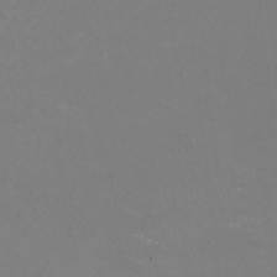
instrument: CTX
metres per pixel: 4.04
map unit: HNhu
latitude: -0.0850
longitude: -2.4979
